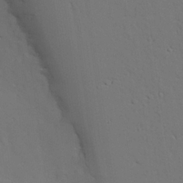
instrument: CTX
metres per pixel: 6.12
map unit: lAvf
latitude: 27.1214
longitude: -109.8583
